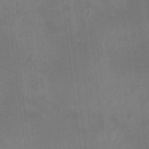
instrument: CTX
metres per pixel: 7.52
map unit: HNhu
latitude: 11.1781
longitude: 11.2565
